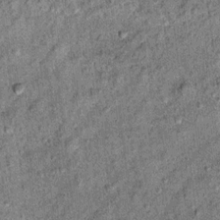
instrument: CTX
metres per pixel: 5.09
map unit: Ht
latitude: 11.5371
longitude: -38.6490
